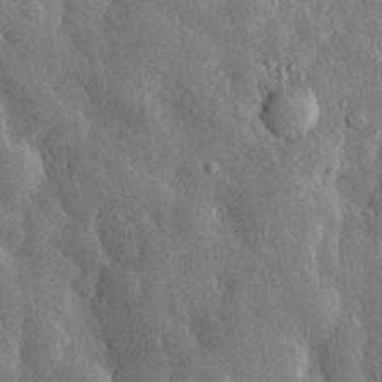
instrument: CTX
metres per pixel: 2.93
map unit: eHh
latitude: 31.2348
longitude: -79.9528
